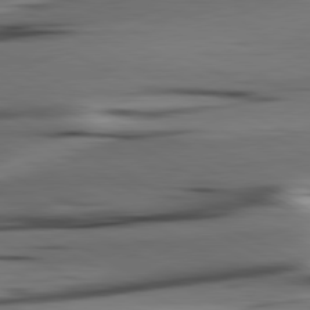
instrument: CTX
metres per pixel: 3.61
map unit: lApd
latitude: 80.9703
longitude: -122.9892
